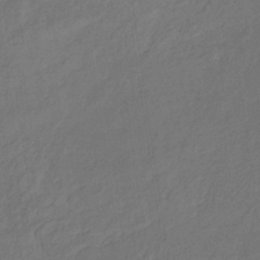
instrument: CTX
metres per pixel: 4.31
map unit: eHb
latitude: -30.1417
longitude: 68.5573
